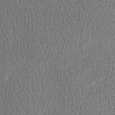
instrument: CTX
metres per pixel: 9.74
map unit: Htu
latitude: -4.3117
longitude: 176.2928
